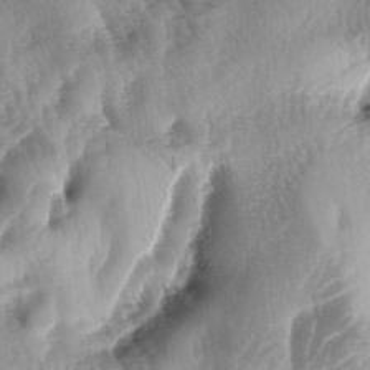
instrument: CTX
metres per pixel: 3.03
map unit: lAa
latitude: -4.7085
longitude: -126.7246
